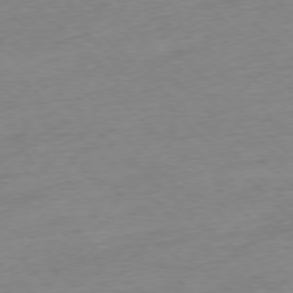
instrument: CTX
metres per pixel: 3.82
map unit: Ap
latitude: -77.3888
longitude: -98.1199
